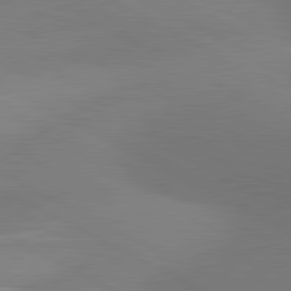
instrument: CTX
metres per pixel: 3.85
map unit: lApd
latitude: 80.9325
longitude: 127.7477
